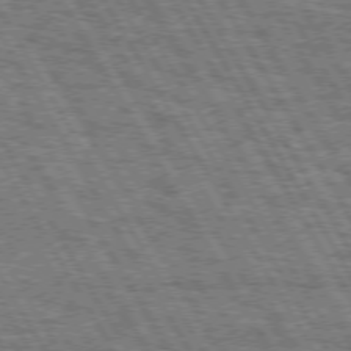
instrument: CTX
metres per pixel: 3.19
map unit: Hpe
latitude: 73.0459
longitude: -125.8205
